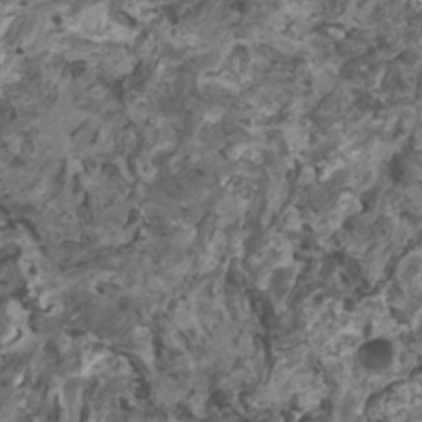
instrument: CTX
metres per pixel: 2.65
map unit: HNhu
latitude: 0.7246
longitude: 5.3509
